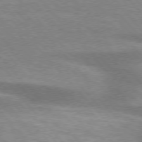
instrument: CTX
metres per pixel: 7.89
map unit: lApd
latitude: 75.9150
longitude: -59.3293
